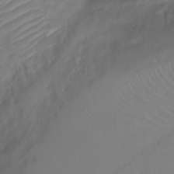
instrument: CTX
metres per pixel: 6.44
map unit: Ht
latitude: 0.9136
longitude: -36.6302
